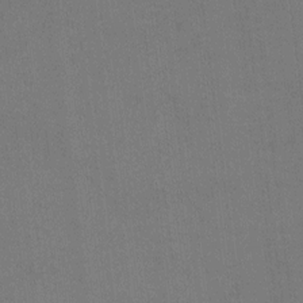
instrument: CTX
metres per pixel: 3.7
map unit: Hto
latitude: -0.6330
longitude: -33.5182
